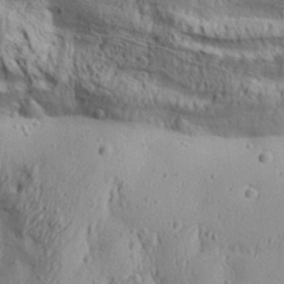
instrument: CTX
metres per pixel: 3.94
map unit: Aa
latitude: 30.5924
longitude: -137.8584
